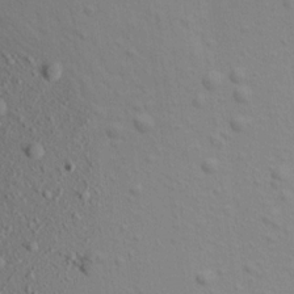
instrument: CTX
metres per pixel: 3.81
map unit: Aa
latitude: 16.2523
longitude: -145.7449
